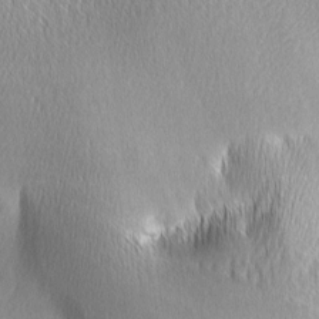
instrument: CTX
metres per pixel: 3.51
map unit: lAa
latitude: -5.2187
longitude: -121.4994
